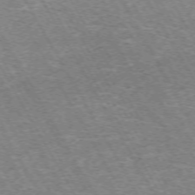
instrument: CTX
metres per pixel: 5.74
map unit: Hpe
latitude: -72.1606
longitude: 12.6519
